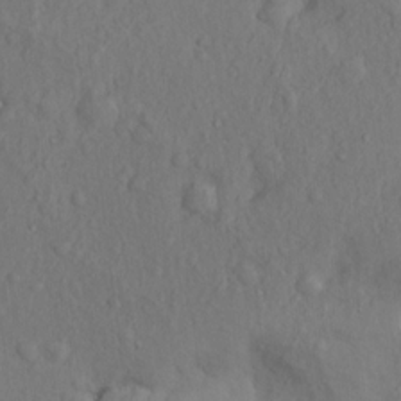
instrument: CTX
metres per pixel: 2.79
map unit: Hto
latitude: 14.2145
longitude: -29.4993
